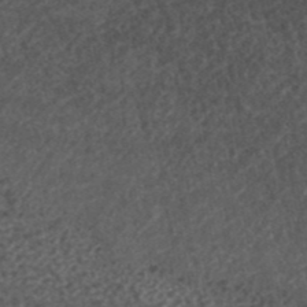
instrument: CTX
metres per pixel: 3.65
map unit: ANa
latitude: 42.8191
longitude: 24.7274
